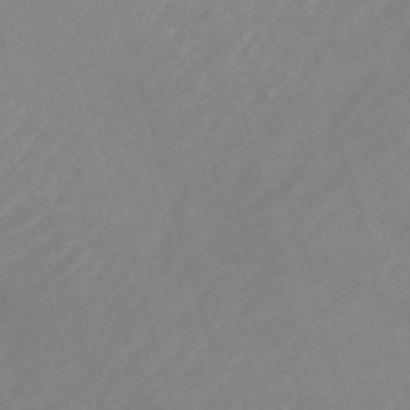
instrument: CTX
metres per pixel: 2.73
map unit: HNb
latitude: -53.5021
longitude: -49.6127
